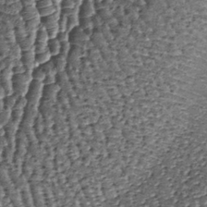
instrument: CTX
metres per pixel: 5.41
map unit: lHb
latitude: -38.9352
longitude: 66.3307
